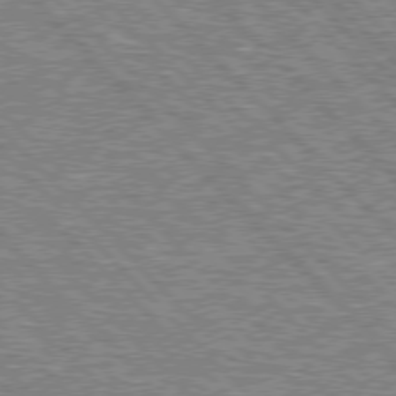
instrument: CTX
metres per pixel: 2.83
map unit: lApd
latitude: 76.5168
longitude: -81.7261
